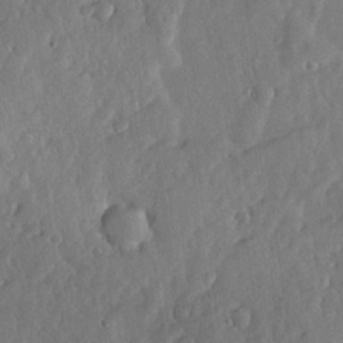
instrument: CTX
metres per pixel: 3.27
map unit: lHvf
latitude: 20.0444
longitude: -115.8583
